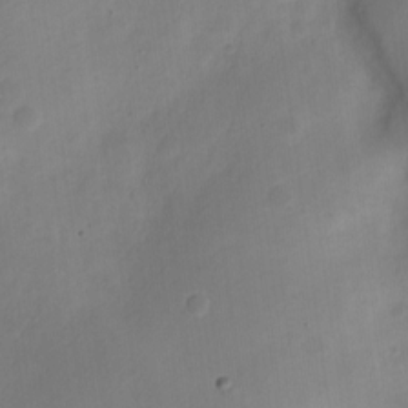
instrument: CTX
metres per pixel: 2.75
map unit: Nve
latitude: -21.2565
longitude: 107.7856
